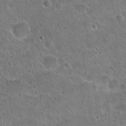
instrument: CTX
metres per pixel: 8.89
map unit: Hto
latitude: 21.6883
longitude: -48.7813
